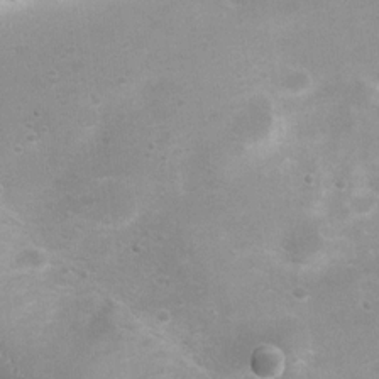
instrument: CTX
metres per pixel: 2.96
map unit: Ht
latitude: 4.8947
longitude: -21.7260
